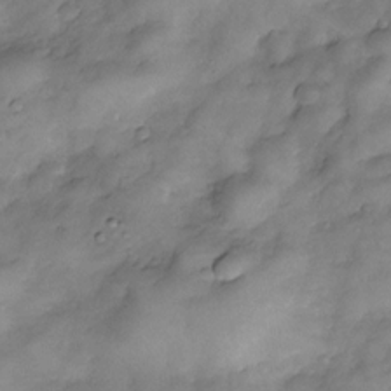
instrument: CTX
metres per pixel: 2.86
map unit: Nve
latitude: -25.6533
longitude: -148.9892
